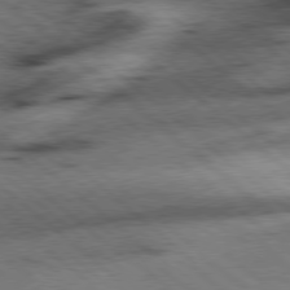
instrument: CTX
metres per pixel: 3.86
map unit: Hpe
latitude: 78.2901
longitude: -153.4805
